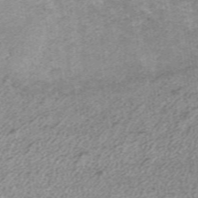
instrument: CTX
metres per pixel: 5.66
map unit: ANa
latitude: 36.6302
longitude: 15.0676
